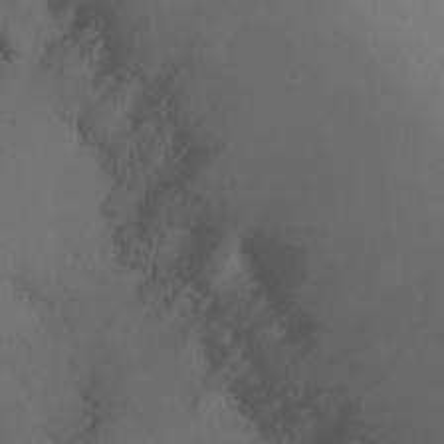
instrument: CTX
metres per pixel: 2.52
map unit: Ht
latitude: -7.4643
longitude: -35.1781
